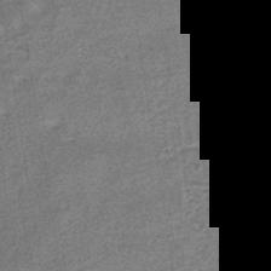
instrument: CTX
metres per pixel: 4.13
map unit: HNhu
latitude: -41.8233
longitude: 90.7086
